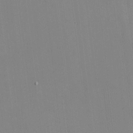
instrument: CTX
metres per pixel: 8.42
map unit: eHh
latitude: -2.3684
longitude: -79.9339
